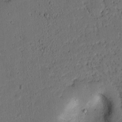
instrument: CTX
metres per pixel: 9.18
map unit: lAvf
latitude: 9.3104
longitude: 166.6329
